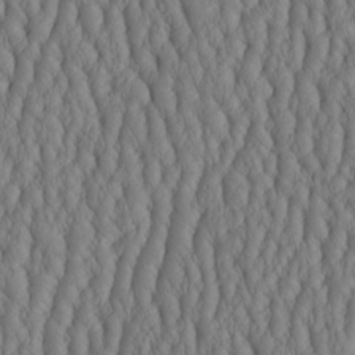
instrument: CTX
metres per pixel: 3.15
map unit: HNhu
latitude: -3.2375
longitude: 13.4832
